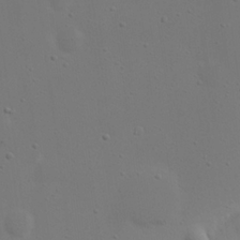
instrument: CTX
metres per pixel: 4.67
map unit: eHh
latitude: 23.5182
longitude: -69.4804
